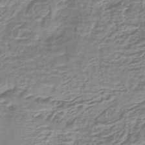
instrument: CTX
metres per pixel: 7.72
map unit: lHb
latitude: -41.0108
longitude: 59.1053
